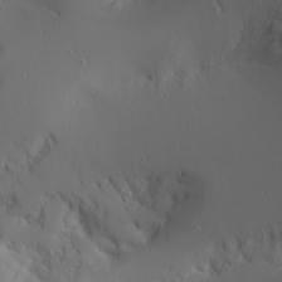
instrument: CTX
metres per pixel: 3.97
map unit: Aa
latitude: 23.9150
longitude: -126.7246
